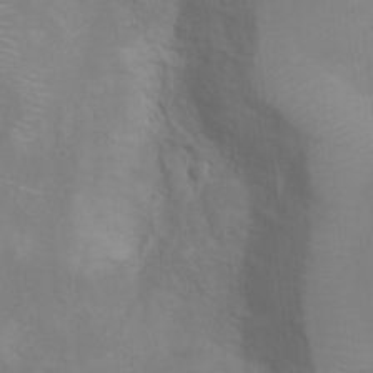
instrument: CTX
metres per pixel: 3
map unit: Ht
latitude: 10.5546
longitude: -40.6868
